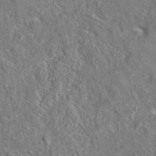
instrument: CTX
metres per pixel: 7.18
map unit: eAb
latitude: 35.4993
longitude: 114.0472
